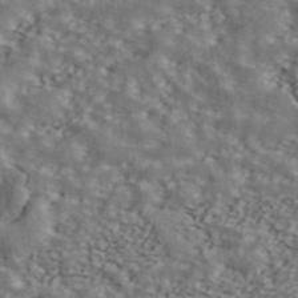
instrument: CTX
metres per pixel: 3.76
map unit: ANa
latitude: 43.5938
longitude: 47.5966
